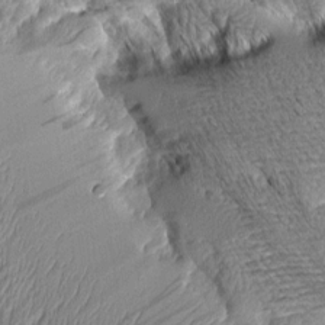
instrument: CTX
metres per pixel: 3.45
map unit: Aa
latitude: 8.3467
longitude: -129.4804
